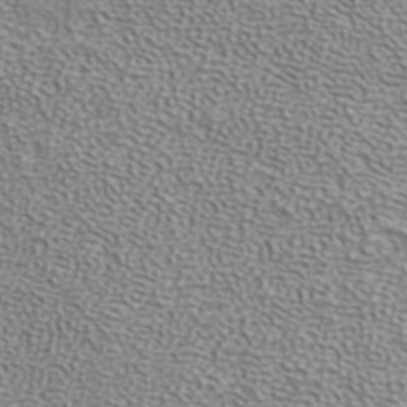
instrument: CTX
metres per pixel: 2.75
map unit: ANa
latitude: 39.3671
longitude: 24.8975
